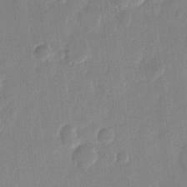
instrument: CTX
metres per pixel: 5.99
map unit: eHh
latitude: 12.8380
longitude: -68.8947
